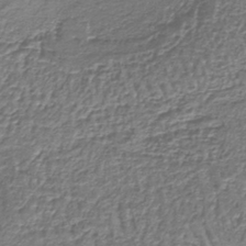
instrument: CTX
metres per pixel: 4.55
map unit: lHb
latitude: -39.1998
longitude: 61.1242
